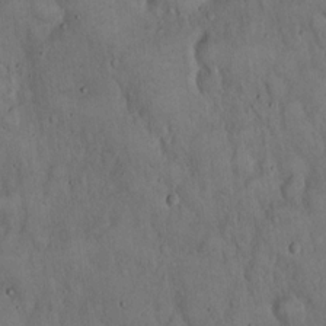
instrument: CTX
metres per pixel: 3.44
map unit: Hto
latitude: 15.0837
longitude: -60.4034
